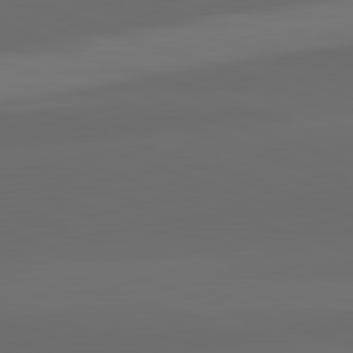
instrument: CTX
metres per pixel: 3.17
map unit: lApd
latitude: 82.2144
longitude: 134.1228
